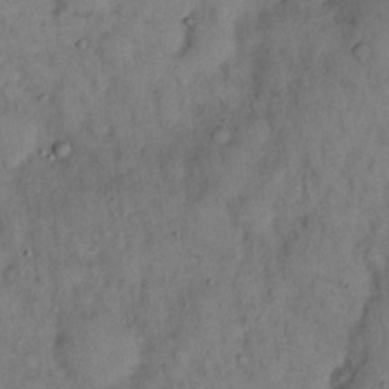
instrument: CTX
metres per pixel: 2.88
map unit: eHh
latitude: 16.4979
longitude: -62.3279
